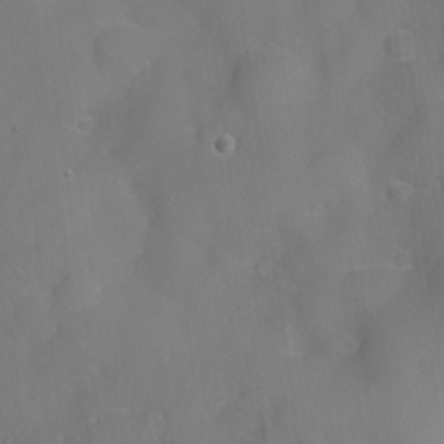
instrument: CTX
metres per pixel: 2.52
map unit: Nve
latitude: -27.4265
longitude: -147.8206
